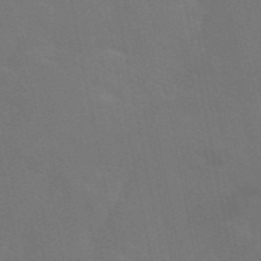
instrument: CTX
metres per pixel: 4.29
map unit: eAb
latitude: 46.2334
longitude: 121.1053
